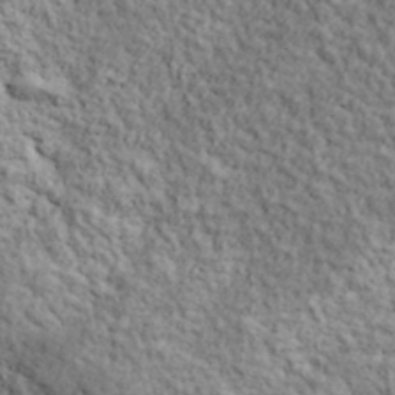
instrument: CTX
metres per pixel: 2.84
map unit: lHvf
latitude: 38.5168
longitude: -90.4034
